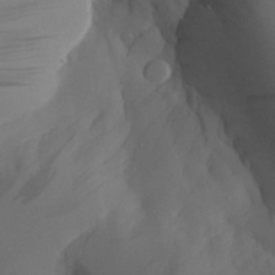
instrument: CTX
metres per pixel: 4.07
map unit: Aa
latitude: 26.2712
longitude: -128.3656
